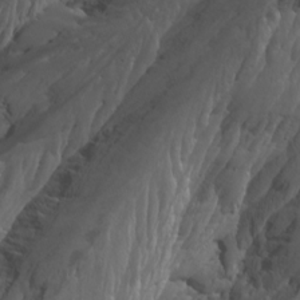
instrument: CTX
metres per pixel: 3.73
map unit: Htu
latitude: -3.7099
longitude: -72.8947
